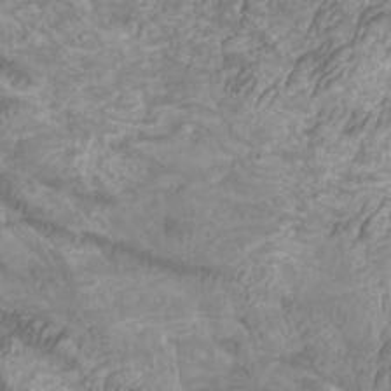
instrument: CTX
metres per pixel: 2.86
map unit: Htu
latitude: -6.1794
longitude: -76.1577
